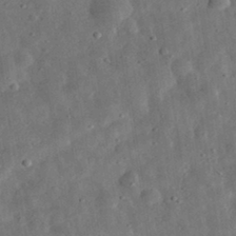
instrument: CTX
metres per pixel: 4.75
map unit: eHh
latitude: 32.9703
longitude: -77.3292
